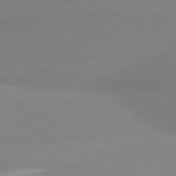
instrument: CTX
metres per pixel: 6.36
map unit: lApd
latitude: 80.2711
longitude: -152.4223
